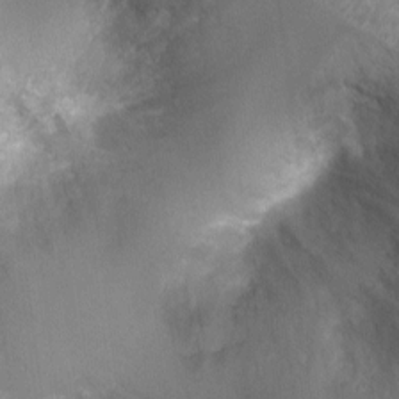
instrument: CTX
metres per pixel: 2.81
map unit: Ht
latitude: -3.6154
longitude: -28.4601
